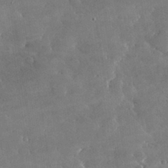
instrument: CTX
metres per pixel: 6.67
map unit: lHvf
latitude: 31.5749
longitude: -93.7071
